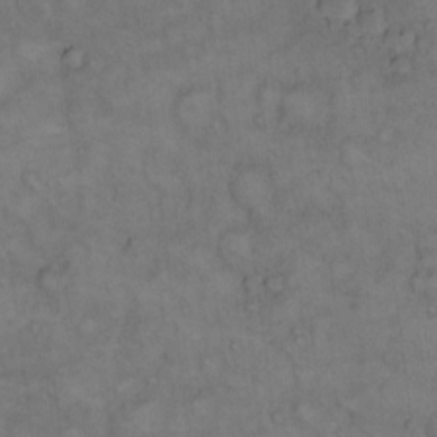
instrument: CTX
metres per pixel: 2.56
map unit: Hto
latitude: 12.2901
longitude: -57.4048
